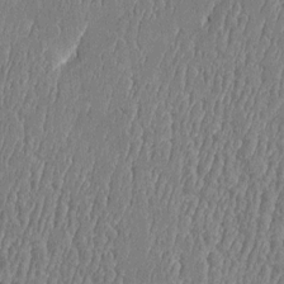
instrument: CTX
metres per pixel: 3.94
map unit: Htu
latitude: -5.6344
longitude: 176.1606
